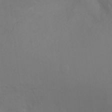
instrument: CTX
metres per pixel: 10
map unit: Ht
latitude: -11.3132
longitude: -34.4412
